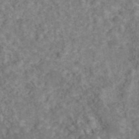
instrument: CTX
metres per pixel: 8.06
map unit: eAb
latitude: 44.3278
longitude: 106.2929
